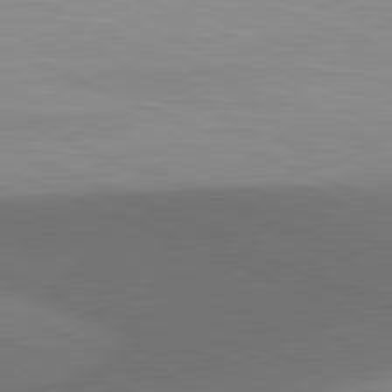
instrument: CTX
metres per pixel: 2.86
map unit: lApd
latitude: 81.5182
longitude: 137.8422
